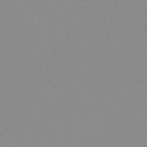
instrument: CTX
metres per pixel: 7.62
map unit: eHb
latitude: -44.4629
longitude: 88.0094
